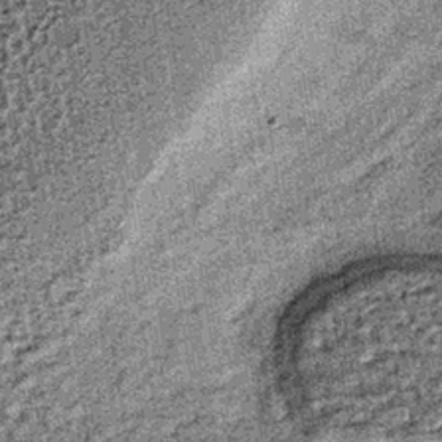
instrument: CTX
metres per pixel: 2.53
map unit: lHb
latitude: -37.7099
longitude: 64.5385
